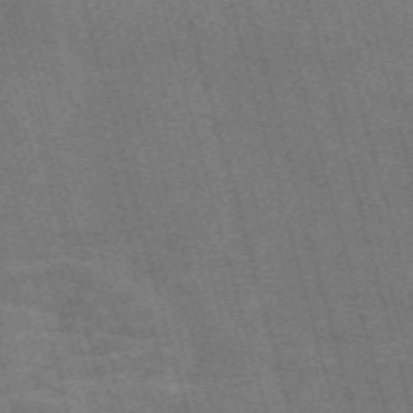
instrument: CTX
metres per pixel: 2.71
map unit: Nve
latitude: -59.2186
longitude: 65.6911
